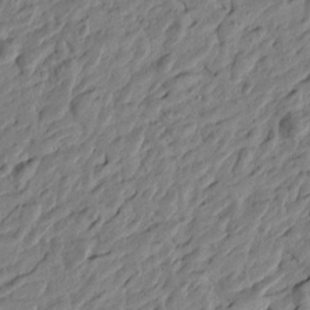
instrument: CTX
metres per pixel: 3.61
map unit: Htu
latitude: -3.2753
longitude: -179.8584
